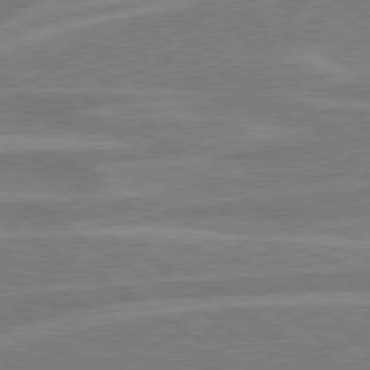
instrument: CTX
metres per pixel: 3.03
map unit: lApd
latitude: 79.2348
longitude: -123.2915
